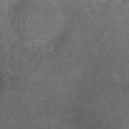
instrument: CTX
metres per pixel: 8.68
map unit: Nhu
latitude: 1.1025
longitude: -15.5938
